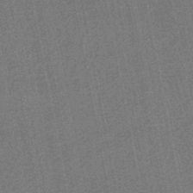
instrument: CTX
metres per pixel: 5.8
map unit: HNhu
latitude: -48.1228
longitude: 99.2376
